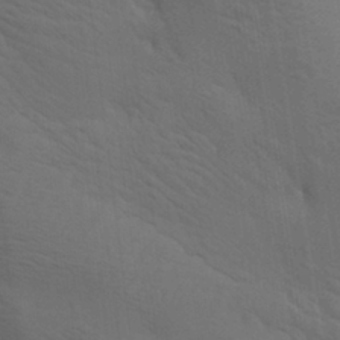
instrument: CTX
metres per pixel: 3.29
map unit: lAa
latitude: 19.8961
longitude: -139.2159
